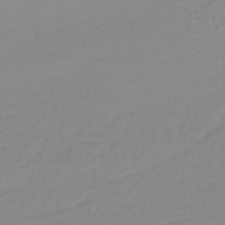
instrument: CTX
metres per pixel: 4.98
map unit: lHb
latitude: -40.7652
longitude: 60.2551
